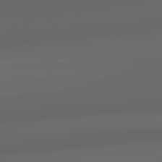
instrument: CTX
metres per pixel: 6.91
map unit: lApd
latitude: 83.4804
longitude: -127.8772
